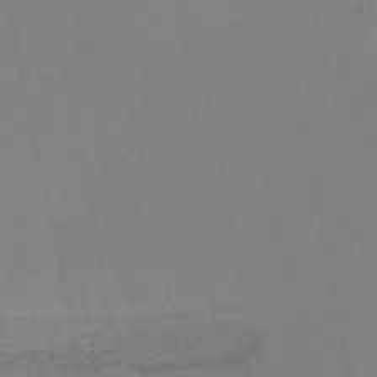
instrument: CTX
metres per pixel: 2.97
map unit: HNb
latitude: -52.5762
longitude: -42.6491
